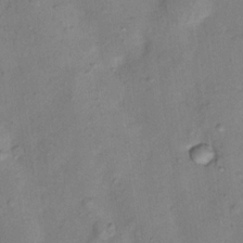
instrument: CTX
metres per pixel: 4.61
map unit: Nhu
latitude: 12.1389
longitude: -28.9325
